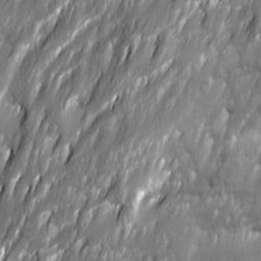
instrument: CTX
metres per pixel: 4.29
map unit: Ave
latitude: 16.1200
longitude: -135.1970
